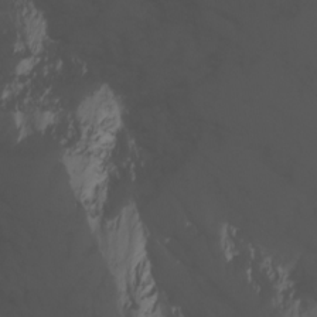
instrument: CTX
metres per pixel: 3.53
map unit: Nhu
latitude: -5.6910
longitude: -69.8583
